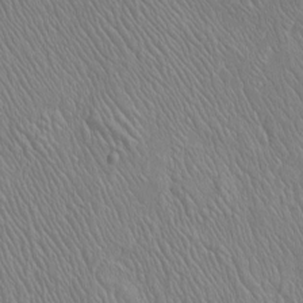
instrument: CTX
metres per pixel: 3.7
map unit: Htu
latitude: -3.2186
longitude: 156.8975
